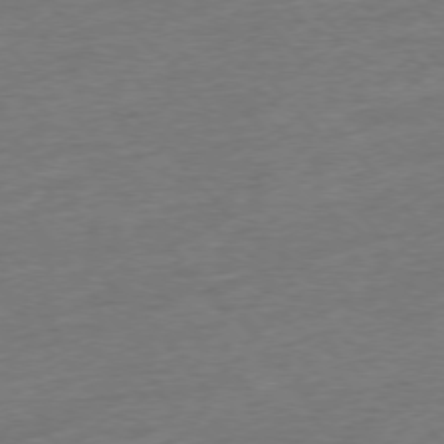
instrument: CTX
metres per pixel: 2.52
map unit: Hpe
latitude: -76.6707
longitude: -11.7261
